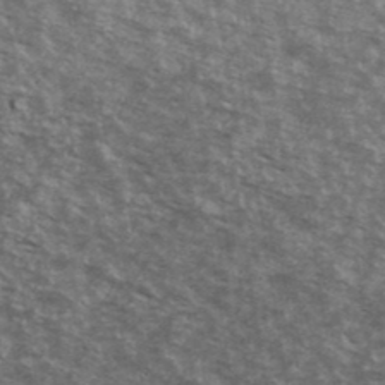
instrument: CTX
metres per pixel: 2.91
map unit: Ave
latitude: 40.5167
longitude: -109.1592
